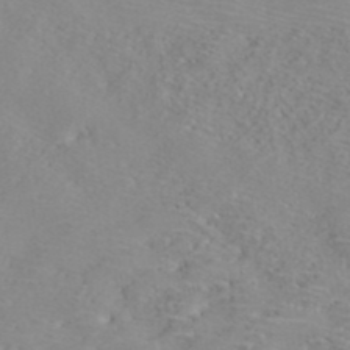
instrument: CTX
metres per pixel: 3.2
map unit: ANa
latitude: 37.7639
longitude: 23.7100
